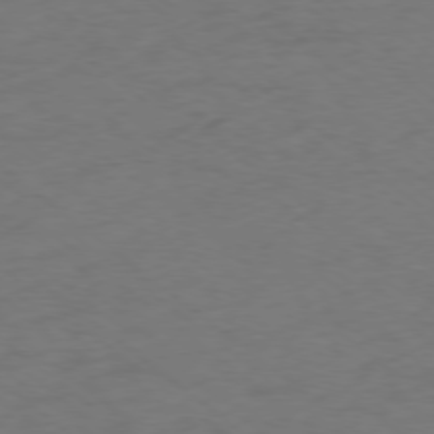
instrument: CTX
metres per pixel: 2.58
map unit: Ap
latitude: -77.6722
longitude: -76.1955
